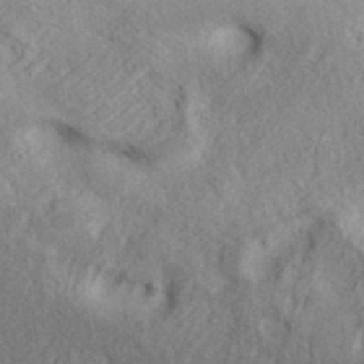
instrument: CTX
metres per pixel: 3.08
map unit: ANa
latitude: 39.7450
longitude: 20.1416
